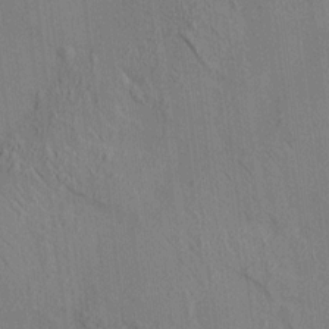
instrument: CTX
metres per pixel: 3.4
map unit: HNhu
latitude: 12.0444
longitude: 10.4440
